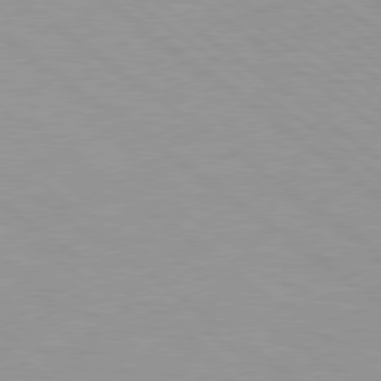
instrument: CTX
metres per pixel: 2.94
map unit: Hpe
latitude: 78.7058
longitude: -151.4426
